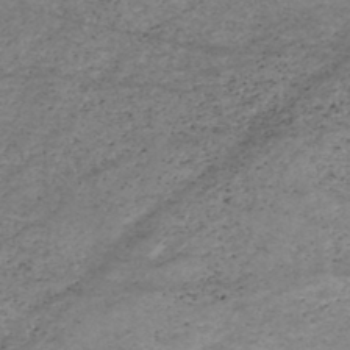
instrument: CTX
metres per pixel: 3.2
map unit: HNhu
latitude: -46.7841
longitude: 28.6141
